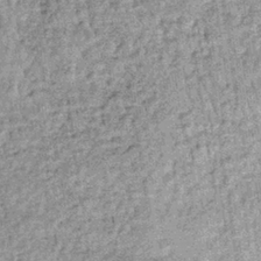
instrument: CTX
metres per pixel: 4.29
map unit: lHb
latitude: -36.0094
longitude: 66.1039
